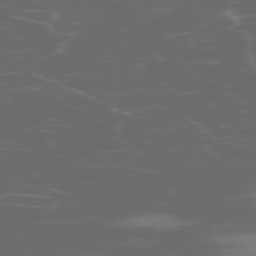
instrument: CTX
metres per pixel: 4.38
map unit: Ap
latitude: -76.0283
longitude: -75.2537
